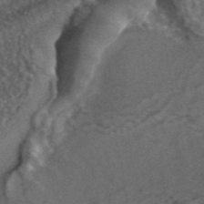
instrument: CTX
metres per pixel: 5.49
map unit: ANa
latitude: 43.8394
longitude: 25.0108
